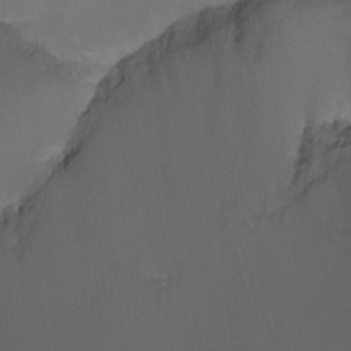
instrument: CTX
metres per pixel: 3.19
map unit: Ht
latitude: -12.5385
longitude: -44.2144
